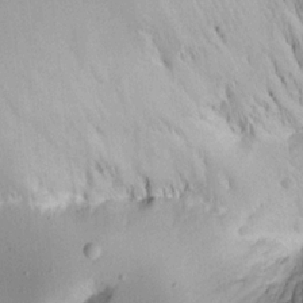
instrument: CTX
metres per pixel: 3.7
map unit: Aa
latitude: 14.7247
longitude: -141.0458
